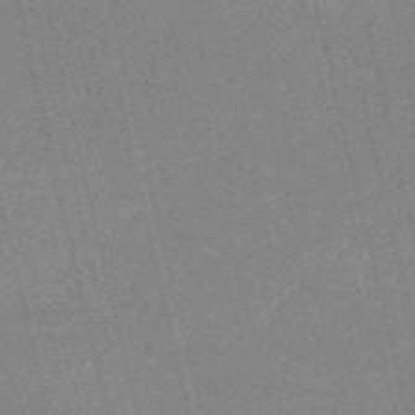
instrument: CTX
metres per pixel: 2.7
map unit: HNb
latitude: -52.9730
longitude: -37.2726
